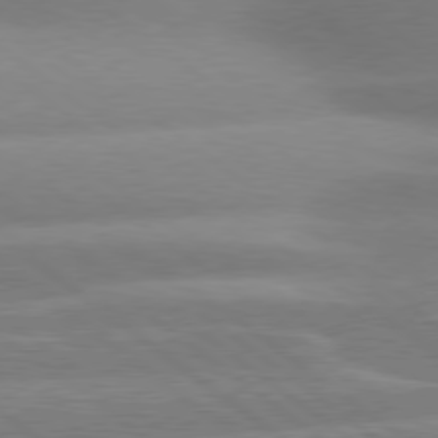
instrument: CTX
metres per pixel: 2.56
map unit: Hpe
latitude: 78.9892
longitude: -129.4426
